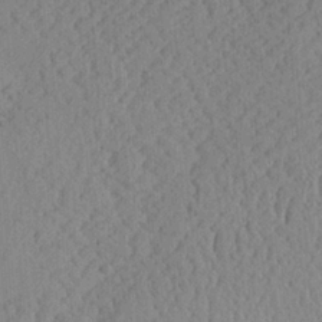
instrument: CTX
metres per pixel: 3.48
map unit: Aa
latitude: 24.1955
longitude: -134.2333
